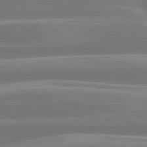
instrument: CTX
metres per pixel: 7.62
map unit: lApd
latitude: 79.9339
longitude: -129.1781
